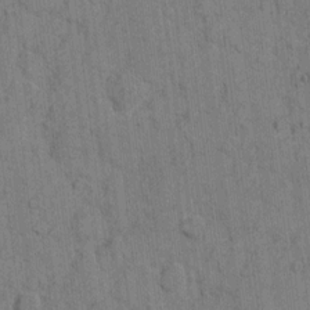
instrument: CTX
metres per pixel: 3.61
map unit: eHh
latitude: 9.6883
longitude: -66.1955
